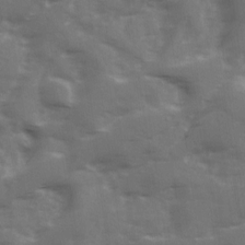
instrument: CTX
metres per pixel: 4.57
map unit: Ave
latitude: 12.5546
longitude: -102.8569
